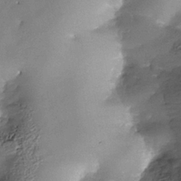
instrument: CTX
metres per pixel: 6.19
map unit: Nhe
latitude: -37.5966
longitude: -119.1025
